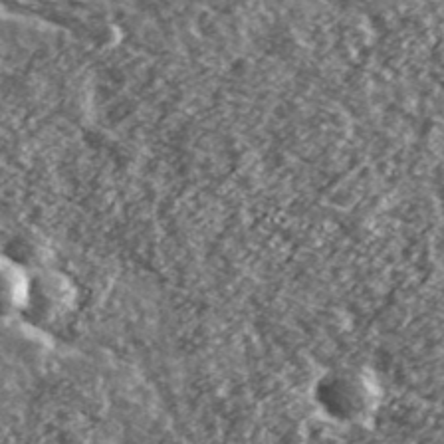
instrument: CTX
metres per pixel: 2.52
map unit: Ave
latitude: 40.8758
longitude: -105.9906
